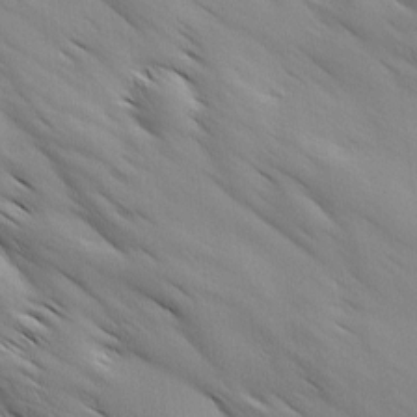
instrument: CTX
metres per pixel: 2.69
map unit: Ave
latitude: 12.3656
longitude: -105.9906
